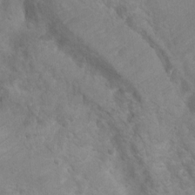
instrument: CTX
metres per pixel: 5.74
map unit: Ht
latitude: 3.5938
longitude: -27.8017
